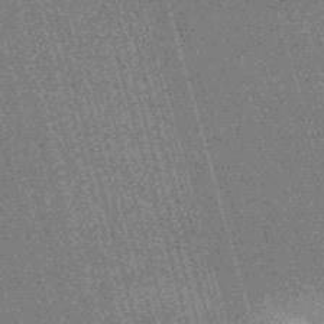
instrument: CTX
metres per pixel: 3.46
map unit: Nve
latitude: -59.4265
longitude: 62.0472
